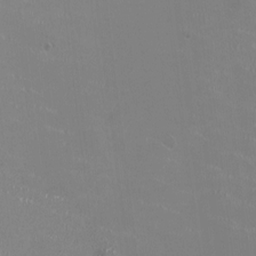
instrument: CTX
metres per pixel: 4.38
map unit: HNhu
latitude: 0.0444
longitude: -2.6868
